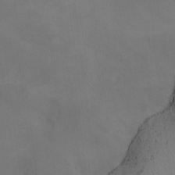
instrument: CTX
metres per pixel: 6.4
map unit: Nhu
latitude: -5.1998
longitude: -93.5749
